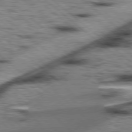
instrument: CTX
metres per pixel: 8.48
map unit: Hpe
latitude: 78.1011
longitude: -156.6112
